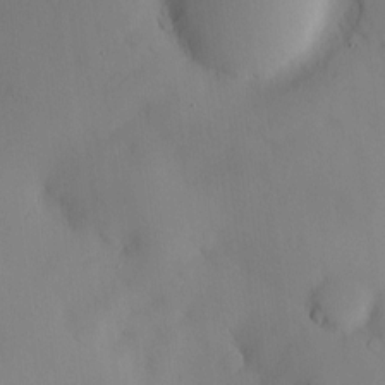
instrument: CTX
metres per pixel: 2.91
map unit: Hve
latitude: -10.2551
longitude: 175.9745
